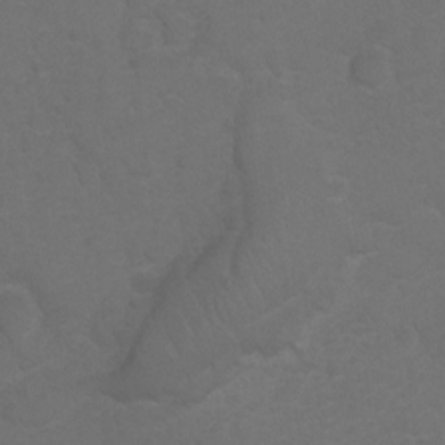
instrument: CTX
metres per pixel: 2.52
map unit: Hto
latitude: 5.5560
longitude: -30.7058
